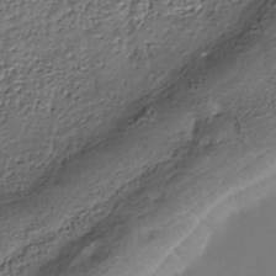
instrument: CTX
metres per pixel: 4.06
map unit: Nhe
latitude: -38.6519
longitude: -117.2537
